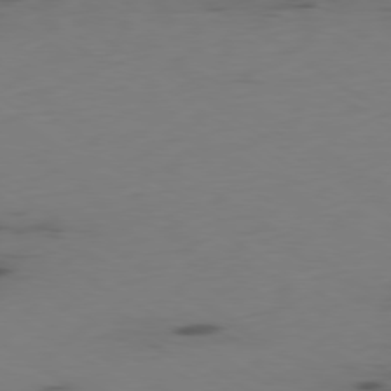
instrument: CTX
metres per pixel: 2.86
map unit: Ap
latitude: -79.6721
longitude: -61.6505
